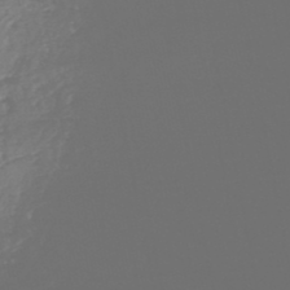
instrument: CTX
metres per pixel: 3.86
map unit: HNhu
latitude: -48.8786
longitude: 101.8989
